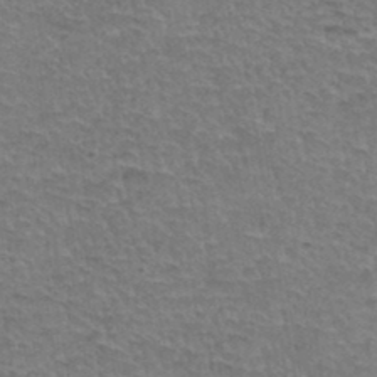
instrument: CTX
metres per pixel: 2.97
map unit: Hto
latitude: 35.2726
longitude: -45.8394
